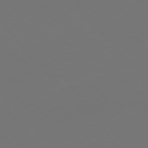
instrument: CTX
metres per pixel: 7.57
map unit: Hpe
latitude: 76.7624
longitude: -170.0255
